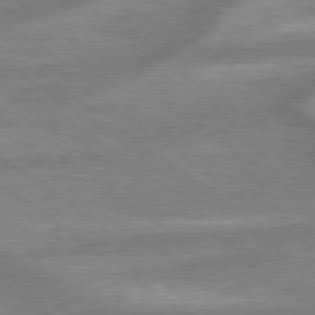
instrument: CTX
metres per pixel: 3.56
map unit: lApd
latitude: 79.3860
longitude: -170.9514
